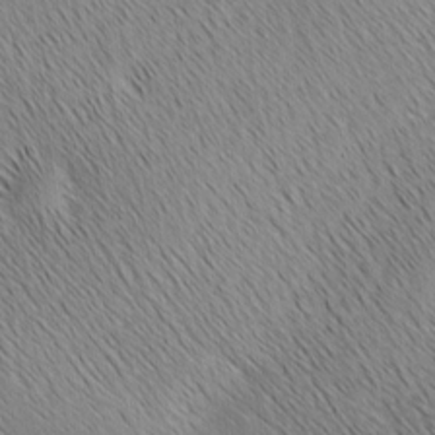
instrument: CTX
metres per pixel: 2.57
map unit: Ave
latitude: 1.4237
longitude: -114.8568
